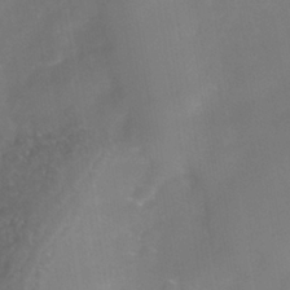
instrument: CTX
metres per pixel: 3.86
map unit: Nhe
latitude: -38.2740
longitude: -112.9891
